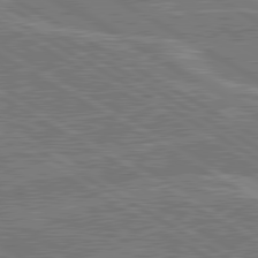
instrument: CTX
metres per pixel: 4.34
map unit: lApd
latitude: 80.4979
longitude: 119.8044
